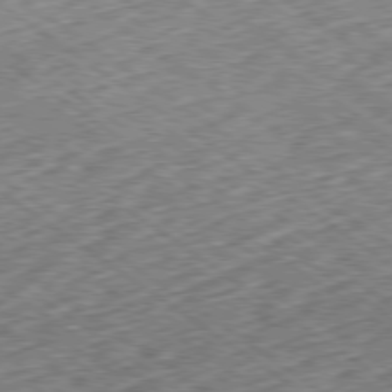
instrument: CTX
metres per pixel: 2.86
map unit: Hpe
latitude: -79.4832
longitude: 7.4832
